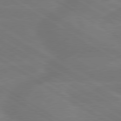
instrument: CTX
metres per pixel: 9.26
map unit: lApd
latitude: 79.7261
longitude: -143.8017
